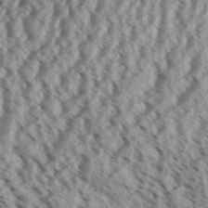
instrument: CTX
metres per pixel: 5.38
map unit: Aa
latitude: 31.3482
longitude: -137.1781
